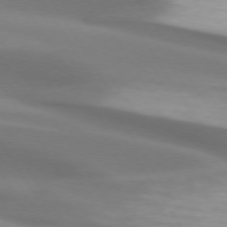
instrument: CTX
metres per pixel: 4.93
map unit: lApd
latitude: 74.2712
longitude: -50.3845
